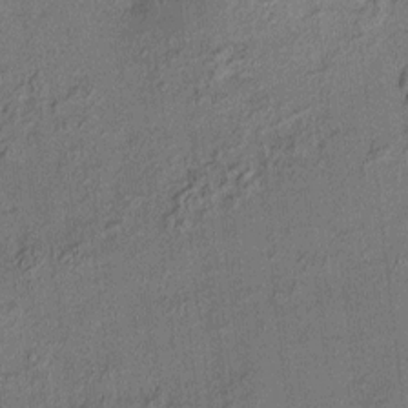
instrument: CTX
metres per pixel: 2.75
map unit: HNhu
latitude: 7.0458
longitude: 15.6533
